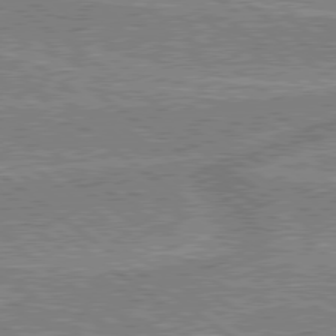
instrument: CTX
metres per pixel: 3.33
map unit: lApd
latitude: 79.1970
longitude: 175.9556
